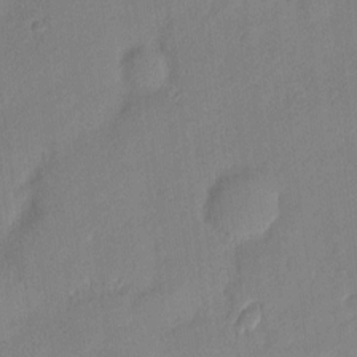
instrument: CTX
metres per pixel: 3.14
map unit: eHh
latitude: 3.6505
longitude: -74.3278
